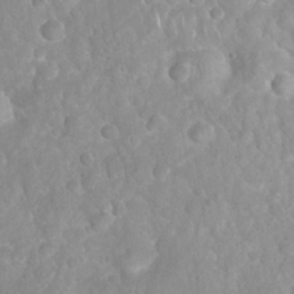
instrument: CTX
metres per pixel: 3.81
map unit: Nhu
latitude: 26.9892
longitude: -63.5938
